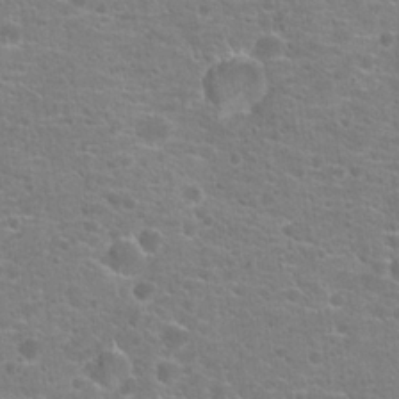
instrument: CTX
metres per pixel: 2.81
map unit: Hto
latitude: 18.5734
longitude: -41.4993
